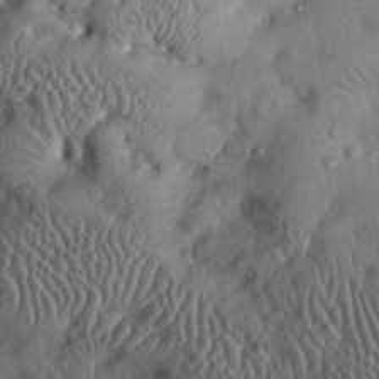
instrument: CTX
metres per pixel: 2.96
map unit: eHh
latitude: 30.4790
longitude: -69.4049
